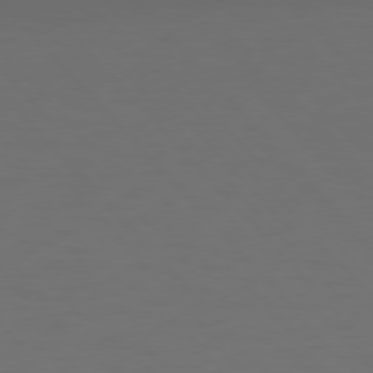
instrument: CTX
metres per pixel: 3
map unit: Ap
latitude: -77.9556
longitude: -63.9717
